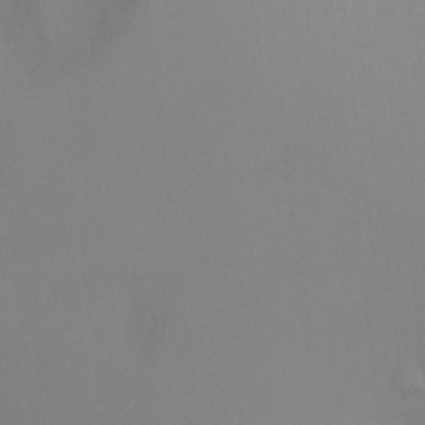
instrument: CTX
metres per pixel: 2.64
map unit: Ht
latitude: -6.7085
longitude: -32.2711
